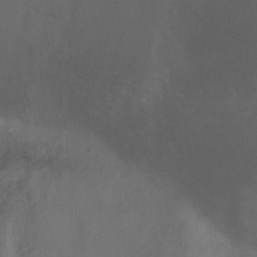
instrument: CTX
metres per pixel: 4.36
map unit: Ht
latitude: 2.1011
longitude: -28.7624
